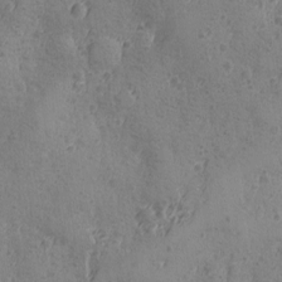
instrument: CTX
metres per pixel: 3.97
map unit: Ave
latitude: -8.6896
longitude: -118.8002
